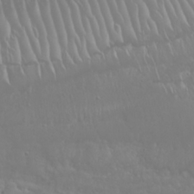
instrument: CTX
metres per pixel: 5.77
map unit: Nhu
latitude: 23.4993
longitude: -63.9717
